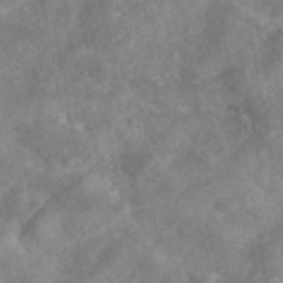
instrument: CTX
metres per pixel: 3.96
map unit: eAb
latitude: 46.3657
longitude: 127.5399
